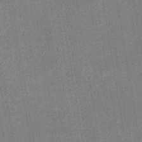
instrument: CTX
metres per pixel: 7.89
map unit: eHb
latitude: -36.6518
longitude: 73.9178
